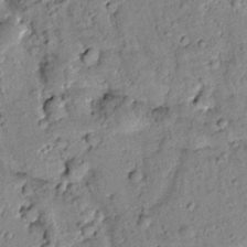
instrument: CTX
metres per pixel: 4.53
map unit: Htu
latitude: -1.8234
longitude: 173.3887
